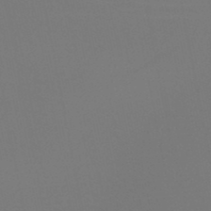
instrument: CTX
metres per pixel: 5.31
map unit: HNb
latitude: -47.1809
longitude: -42.9703
